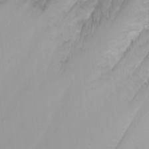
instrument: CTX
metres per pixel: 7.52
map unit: Nhu
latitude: -7.8989
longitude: -74.3089
